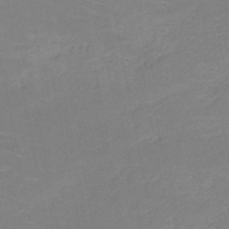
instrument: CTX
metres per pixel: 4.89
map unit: HNb
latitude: -50.0283
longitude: -50.2144
